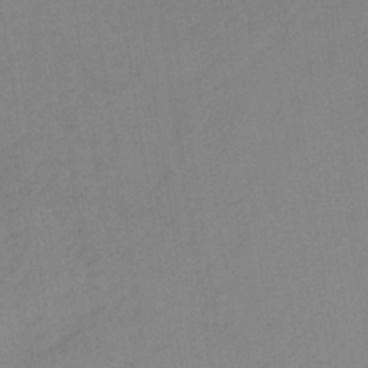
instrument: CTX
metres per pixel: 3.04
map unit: HNb
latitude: -35.1998
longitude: 56.8030
